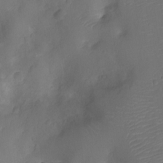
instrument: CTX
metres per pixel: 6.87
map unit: Ht
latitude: -12.3306
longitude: -24.3089
